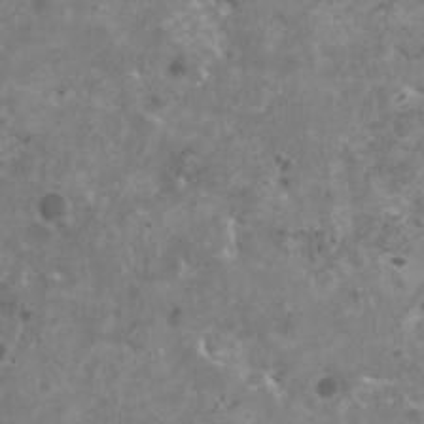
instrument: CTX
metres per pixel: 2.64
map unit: HNhu
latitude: 1.3481
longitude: 3.3131
